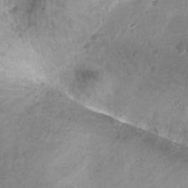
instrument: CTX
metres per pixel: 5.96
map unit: Nhu
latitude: 27.2537
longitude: -53.7450
